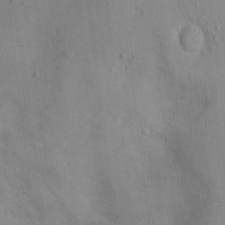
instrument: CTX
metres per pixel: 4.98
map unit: Nhu
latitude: 0.0822
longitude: -16.5356
